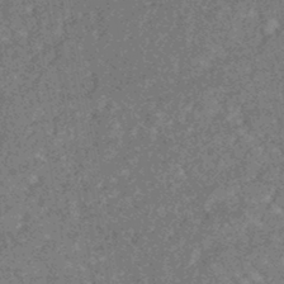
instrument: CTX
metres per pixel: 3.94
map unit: HNhu
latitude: -45.1809
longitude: 99.2754
